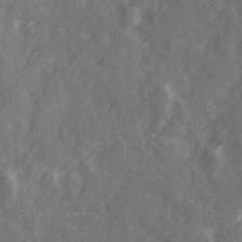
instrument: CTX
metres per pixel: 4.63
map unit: Ave
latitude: 20.1578
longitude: -131.7639
